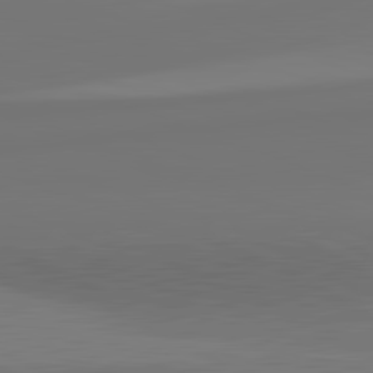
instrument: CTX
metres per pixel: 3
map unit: lApd
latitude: 82.2144
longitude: 159.2753
